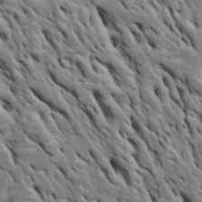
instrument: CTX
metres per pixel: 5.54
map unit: Htu
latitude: -3.7666
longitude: 150.6329
